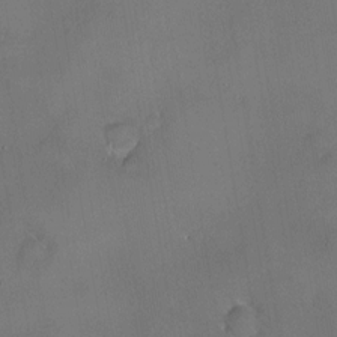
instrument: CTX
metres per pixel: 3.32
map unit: HNhu
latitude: 5.7827
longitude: 14.2362
